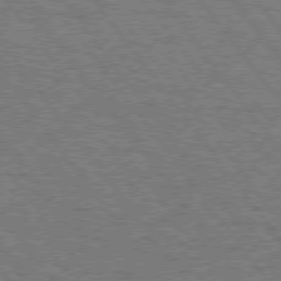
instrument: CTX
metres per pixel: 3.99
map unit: Hpe
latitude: 74.9703
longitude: -139.1025
